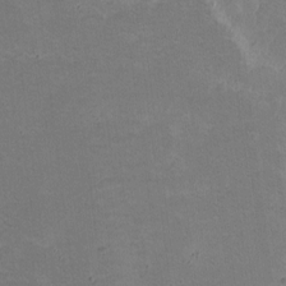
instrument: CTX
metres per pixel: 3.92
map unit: eHh
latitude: -0.9920
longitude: -86.0444
